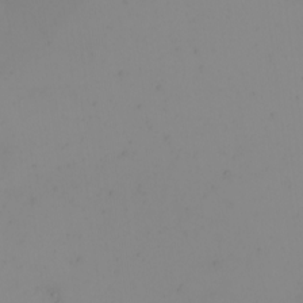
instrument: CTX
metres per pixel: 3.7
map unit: eHh
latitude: -5.3698
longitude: -83.9339
